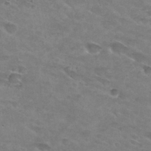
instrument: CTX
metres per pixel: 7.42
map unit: Hto
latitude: 29.9528
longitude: -46.5924
